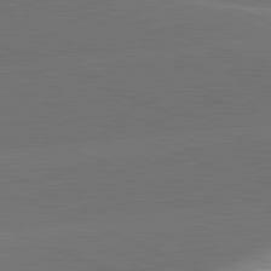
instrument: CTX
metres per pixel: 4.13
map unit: lApd
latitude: 82.1199
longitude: -155.8394
